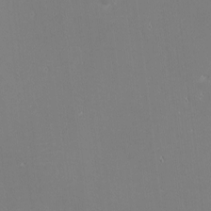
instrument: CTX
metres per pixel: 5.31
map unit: eHh
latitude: -2.2361
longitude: -80.8002
